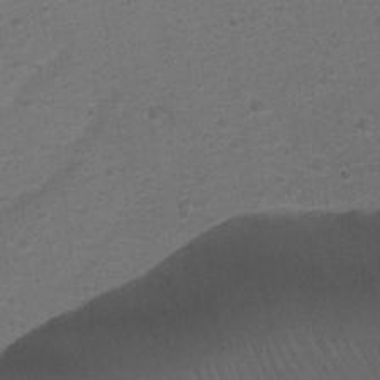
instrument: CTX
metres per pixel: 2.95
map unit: Ht
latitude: 1.3670
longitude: -25.8394
